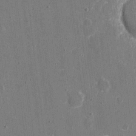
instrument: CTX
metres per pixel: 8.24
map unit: eHh
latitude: 6.6679
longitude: -67.8205
